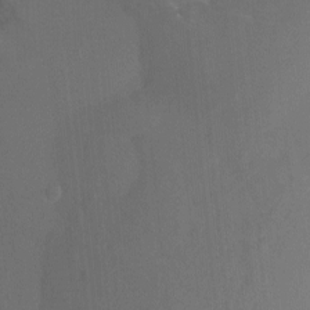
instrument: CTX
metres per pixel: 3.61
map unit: Ht
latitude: -7.2943
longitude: -28.0633
